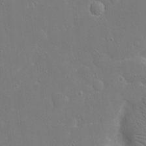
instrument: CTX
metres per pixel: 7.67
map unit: eHh
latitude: 16.8569
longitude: -71.5560
